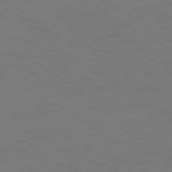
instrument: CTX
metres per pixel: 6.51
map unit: Ap
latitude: -79.8989
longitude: -65.2726
